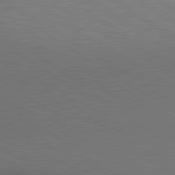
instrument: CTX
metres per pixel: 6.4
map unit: lApd
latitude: 80.2145
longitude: 126.7652
